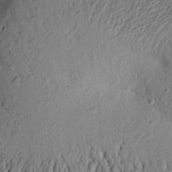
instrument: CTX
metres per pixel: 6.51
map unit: Aa
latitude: 24.4790
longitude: -150.1200
